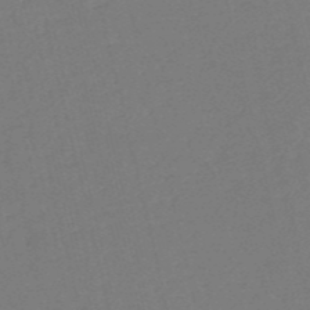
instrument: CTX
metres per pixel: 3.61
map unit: HNb
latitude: -54.5763
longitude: -38.6868
